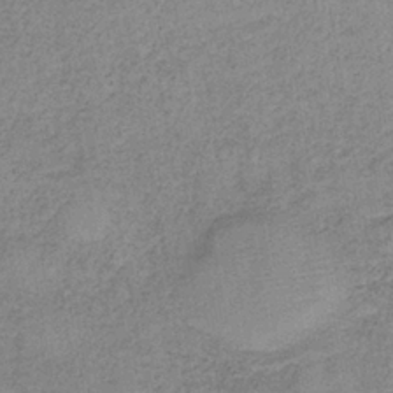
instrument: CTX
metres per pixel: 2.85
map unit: eAb
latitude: -36.2361
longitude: 51.9367
